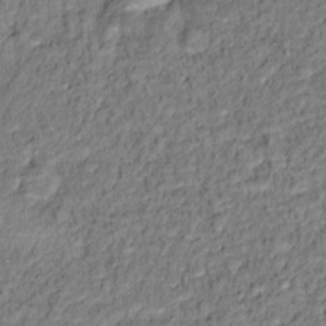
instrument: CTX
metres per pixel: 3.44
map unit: Hto
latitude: 12.3656
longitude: -38.1200
